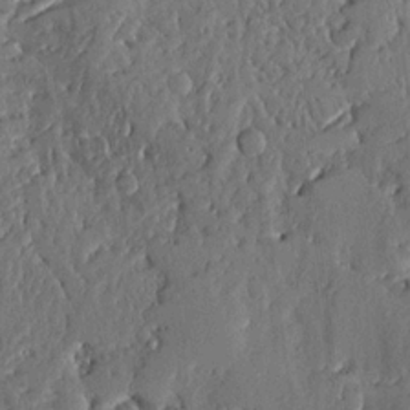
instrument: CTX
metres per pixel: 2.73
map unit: lHvf
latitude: 19.0836
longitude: -116.5357
